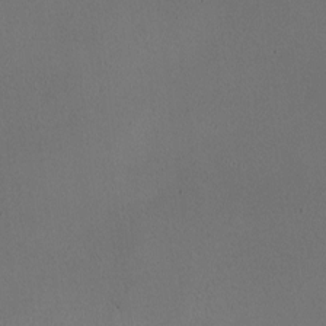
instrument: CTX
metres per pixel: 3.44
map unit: HNhu
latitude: -0.7086
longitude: -0.4790
